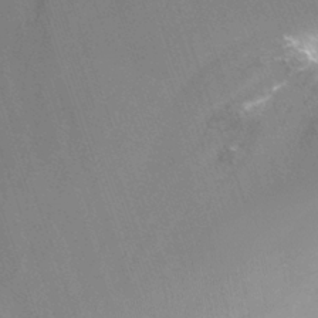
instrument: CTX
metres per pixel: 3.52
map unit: Nhu
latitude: -12.8408
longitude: -66.3467
